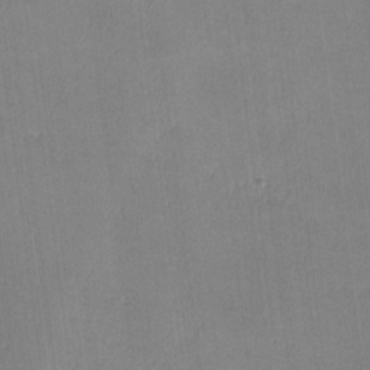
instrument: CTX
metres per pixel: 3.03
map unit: lHvf
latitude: -10.8030
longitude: -101.2537
